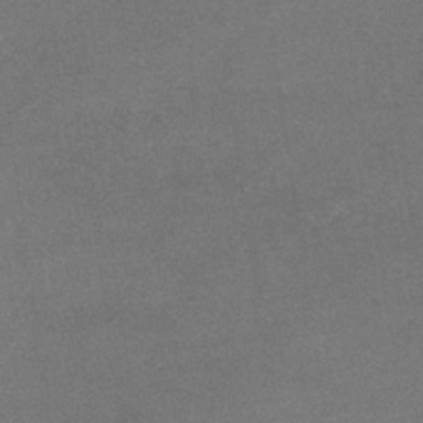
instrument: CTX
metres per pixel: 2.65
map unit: eHb
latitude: -33.2376
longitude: 68.1983
